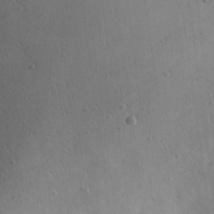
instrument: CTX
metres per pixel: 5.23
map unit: eHh
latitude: 25.3670
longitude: -70.8758
